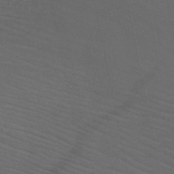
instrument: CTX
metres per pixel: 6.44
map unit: HNb
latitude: -50.9542
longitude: -43.5182
